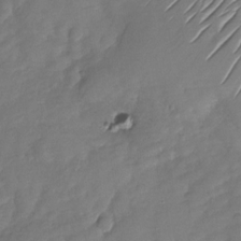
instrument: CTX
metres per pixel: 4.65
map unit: Nhu
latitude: -28.6519
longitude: -60.9702
